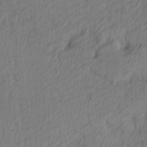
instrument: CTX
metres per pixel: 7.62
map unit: Ave
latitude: 13.2915
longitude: -106.4790
